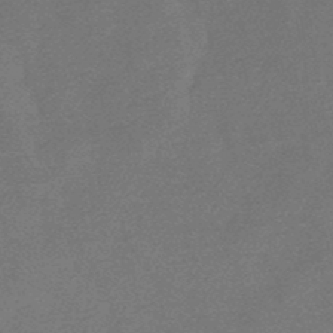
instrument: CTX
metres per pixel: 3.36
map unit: lHb
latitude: -47.3698
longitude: 72.1417
